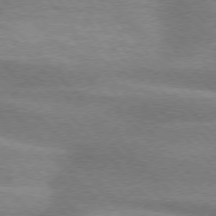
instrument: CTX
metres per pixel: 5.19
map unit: lApd
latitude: 75.7261
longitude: -59.1592
